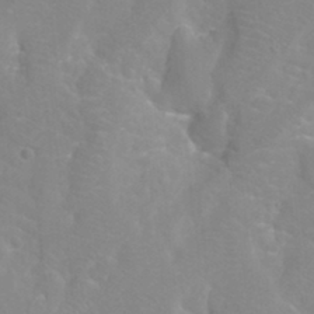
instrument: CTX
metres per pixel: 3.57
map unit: Htu
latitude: -12.2362
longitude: -73.3671
